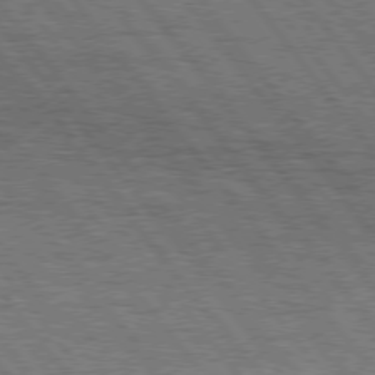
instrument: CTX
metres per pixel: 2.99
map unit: Hpe
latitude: 75.2537
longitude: -138.7435
